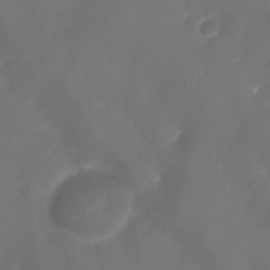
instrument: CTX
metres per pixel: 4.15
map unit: Nhu
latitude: 25.4426
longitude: -63.1403
